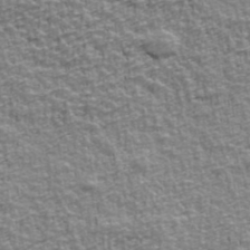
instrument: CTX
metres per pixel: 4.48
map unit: Ave
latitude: 41.9150
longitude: -112.5924
